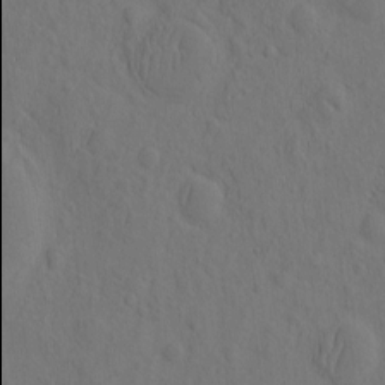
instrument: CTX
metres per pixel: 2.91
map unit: eHh
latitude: -2.6896
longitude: 18.0094
